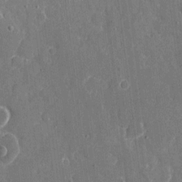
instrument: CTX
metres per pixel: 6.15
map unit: eHh
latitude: 7.8205
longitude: -68.1200
